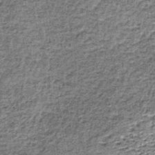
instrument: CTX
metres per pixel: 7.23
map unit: lHb
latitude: -37.8989
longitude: 66.3496
